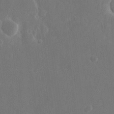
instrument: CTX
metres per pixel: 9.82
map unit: eHh
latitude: 15.5938
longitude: -72.1389
